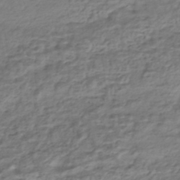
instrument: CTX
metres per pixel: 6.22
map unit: HNhu
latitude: -43.2564
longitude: 101.0486
